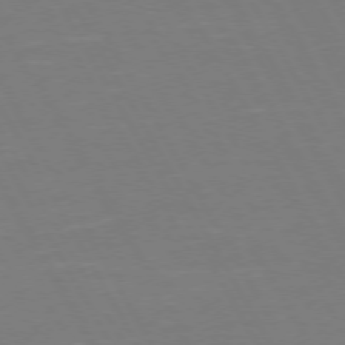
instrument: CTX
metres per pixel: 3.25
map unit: Hpe
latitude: 72.7813
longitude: -127.4427
